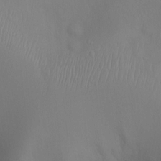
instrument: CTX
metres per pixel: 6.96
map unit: Ht
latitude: -7.2754
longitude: -23.9150
